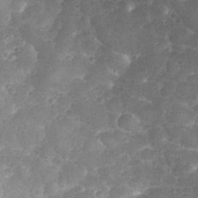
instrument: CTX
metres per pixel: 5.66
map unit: eHh
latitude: 31.5371
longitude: -65.0269
